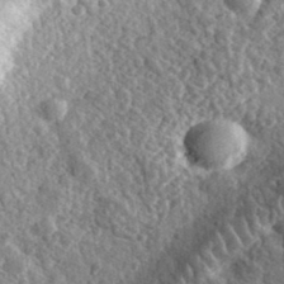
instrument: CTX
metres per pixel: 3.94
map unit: eHh
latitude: 35.2726
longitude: -79.8017
